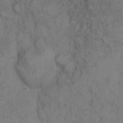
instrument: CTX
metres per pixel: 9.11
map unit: eHh
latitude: 9.4238
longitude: -63.0837
